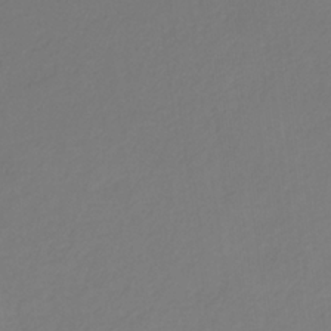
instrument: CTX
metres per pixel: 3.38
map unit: eHb
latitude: -30.3873
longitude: 64.5196
